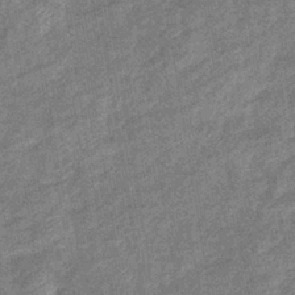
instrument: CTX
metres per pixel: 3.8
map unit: eHb
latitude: -38.7463
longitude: 79.1242
